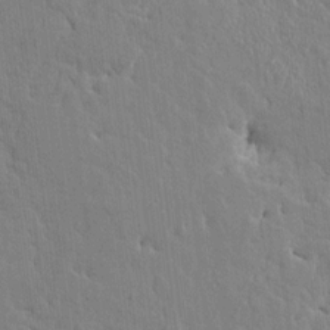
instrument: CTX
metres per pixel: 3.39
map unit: HNhu
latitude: 4.9703
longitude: 3.7855
